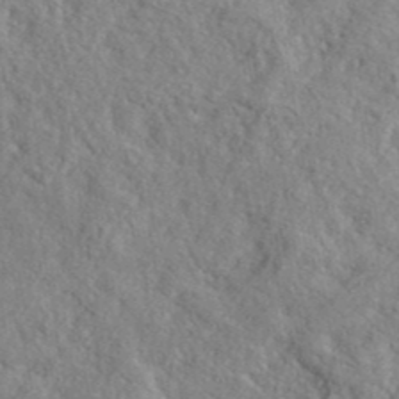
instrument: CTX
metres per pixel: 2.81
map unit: lHvf
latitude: 40.9702
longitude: -88.4034
